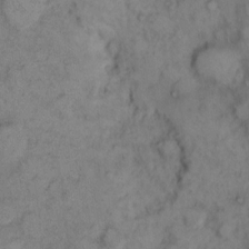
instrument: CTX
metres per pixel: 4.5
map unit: eHh
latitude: 9.6883
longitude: -62.0255
